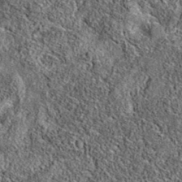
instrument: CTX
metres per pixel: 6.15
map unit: eAb
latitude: 36.1011
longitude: 108.5763
